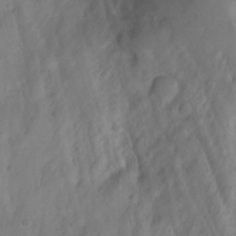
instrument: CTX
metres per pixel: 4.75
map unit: Aa
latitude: -3.5777
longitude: -71.5371
